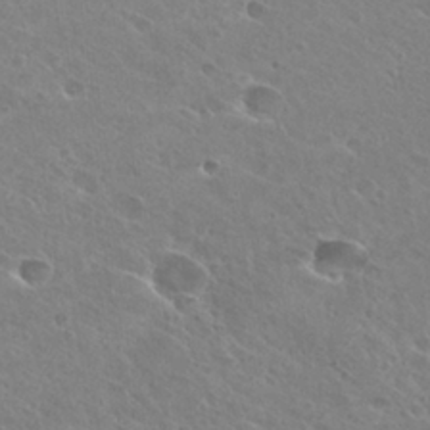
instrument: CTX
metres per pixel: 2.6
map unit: Hto
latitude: 26.9136
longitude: -40.5734
